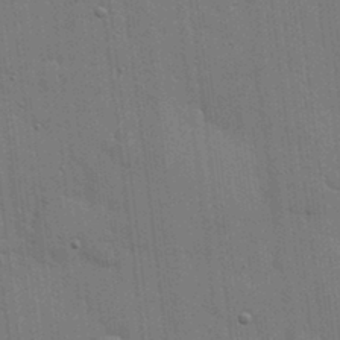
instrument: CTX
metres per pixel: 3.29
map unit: lHvf
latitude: 18.5168
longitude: -113.5371
